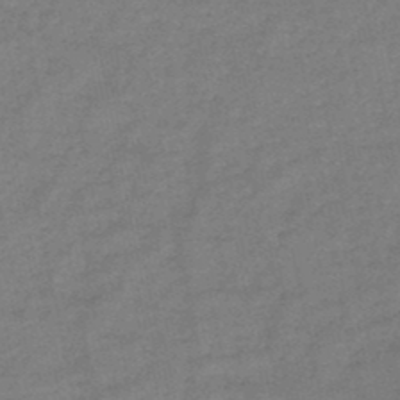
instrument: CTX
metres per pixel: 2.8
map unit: HNb
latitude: -47.1431
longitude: -35.7638
